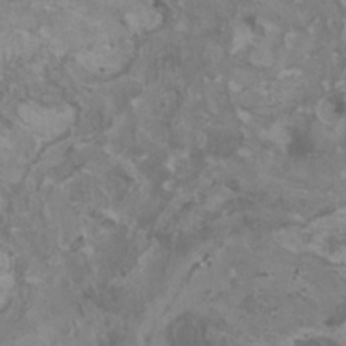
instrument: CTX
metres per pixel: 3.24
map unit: HNhu
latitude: 1.8205
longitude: 1.0298
